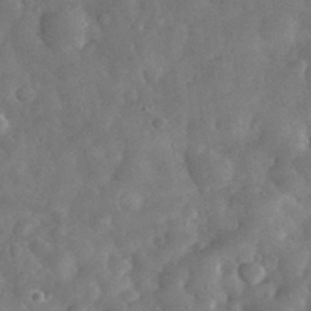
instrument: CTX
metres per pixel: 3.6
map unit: eHh
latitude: 34.0633
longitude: -68.9703
